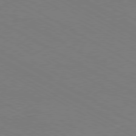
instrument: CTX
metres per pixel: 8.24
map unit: Hpe
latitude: -80.7841
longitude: 17.1243
